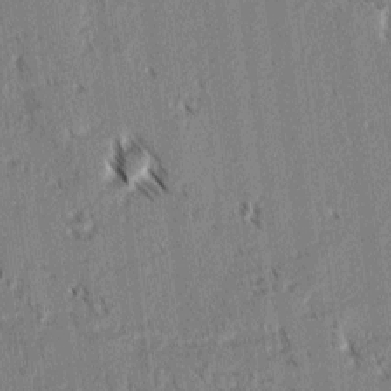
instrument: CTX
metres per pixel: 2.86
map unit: lAvf
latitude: 2.8947
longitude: -105.8584
